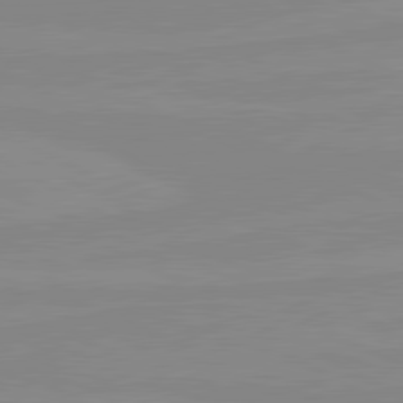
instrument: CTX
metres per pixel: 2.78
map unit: lApd
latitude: 80.6679
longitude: -176.8002
